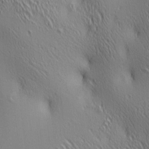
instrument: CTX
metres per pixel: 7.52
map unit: lAa
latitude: 4.2900
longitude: -117.7261
